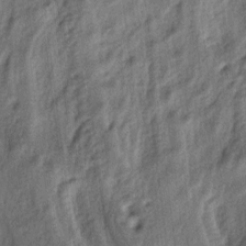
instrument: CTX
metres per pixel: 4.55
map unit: lAa
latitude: -5.2942
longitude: -124.2334
